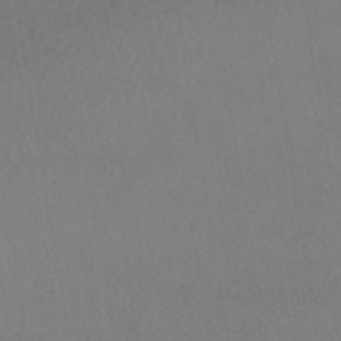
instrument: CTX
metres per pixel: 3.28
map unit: HNhu
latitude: -44.0850
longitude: 94.6518
